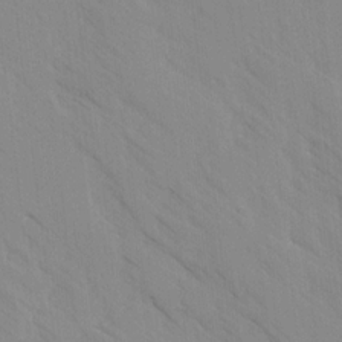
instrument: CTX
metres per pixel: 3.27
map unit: Ave
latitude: -1.2943
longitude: -112.4034
